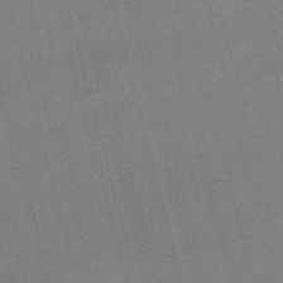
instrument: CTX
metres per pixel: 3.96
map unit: lHb
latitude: -48.9353
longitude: 76.6330
